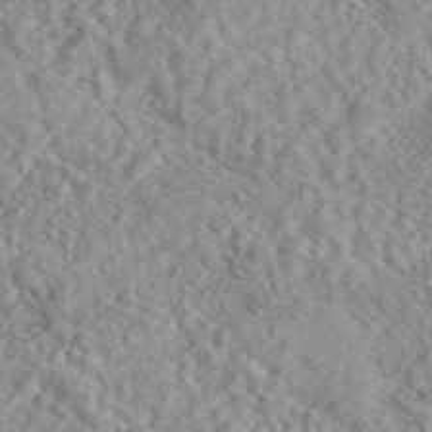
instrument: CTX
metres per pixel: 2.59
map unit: eAb
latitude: 44.3467
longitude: 116.7841
